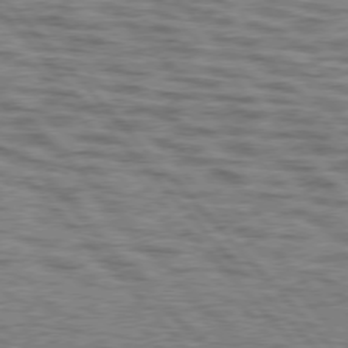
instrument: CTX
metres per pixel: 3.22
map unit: lApd
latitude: 76.2522
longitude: -70.2522
